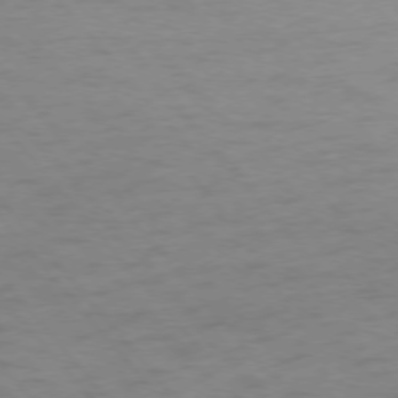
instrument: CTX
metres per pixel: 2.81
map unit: Ap
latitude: -76.2550
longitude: -70.5546
